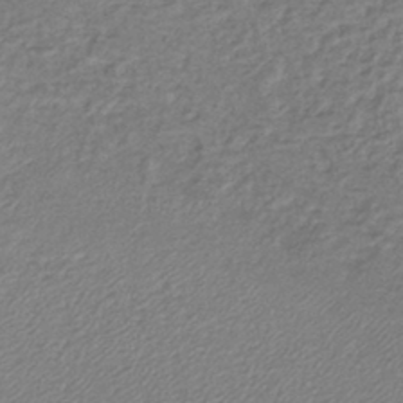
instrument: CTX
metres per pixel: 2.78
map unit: lHb
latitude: -41.2754
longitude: 62.1039
